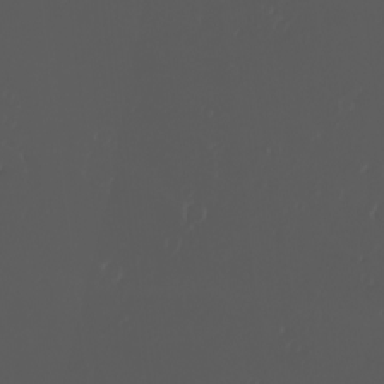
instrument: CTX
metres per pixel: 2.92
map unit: eHh
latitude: -2.9730
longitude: 20.0094
